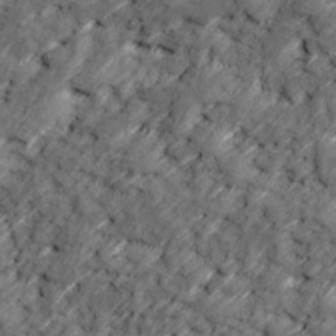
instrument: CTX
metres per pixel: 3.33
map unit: Ave
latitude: 17.1781
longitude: -135.3859
